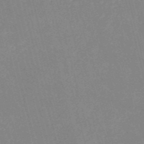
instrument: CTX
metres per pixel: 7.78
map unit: HNb
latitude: -53.0864
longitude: -36.8758
